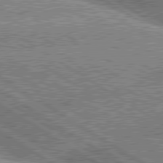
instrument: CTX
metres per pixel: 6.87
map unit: lApd
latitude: 80.3278
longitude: -151.5749
